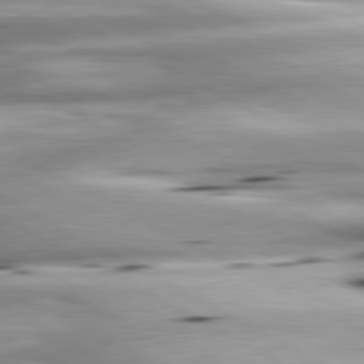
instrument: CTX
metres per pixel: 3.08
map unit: lApd
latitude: 81.0269
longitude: -162.3279
